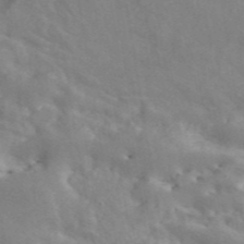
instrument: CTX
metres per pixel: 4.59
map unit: ANa
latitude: 45.7827
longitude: 26.5384
